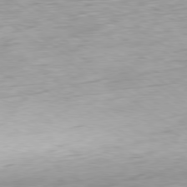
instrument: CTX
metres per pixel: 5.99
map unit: Ap
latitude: -80.1039
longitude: -69.7450
